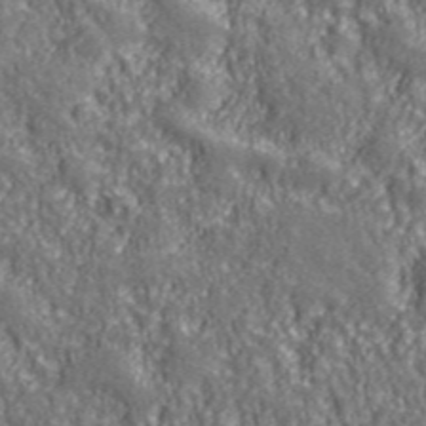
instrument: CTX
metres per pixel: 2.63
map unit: eHh
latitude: 42.6491
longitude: -91.5182
